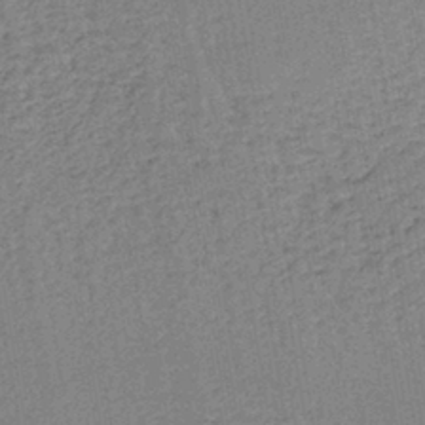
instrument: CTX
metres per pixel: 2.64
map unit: lHb
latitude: -40.1039
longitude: 62.8597
